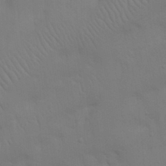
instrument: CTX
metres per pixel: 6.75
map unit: Nhu
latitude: 21.3482
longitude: -73.3293
